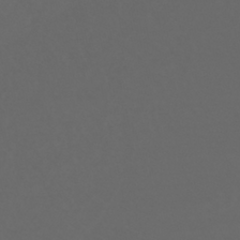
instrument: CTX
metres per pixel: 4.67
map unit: HNhu
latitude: -40.2739
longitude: 97.5210
